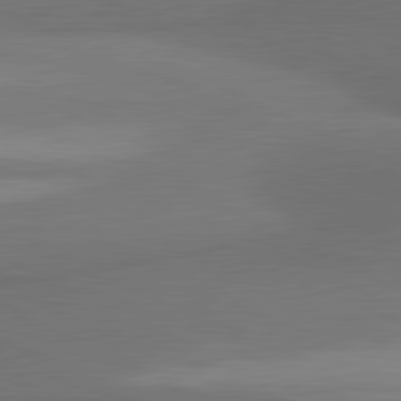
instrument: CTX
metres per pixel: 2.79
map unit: lApd
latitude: 81.2726
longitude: 139.1809
